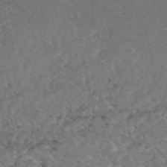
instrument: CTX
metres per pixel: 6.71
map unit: eAb
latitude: 47.6694
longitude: 112.5952
